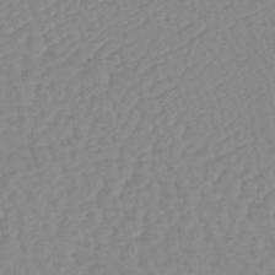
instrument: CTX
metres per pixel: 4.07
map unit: lHb
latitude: -44.1039
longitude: 80.4062
